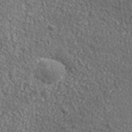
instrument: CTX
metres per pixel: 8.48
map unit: lHvf
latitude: 37.8772
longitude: -88.3657
